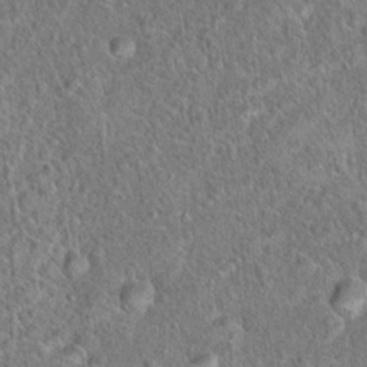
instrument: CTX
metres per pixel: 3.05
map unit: Hto
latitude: 18.6490
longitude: -43.0647
